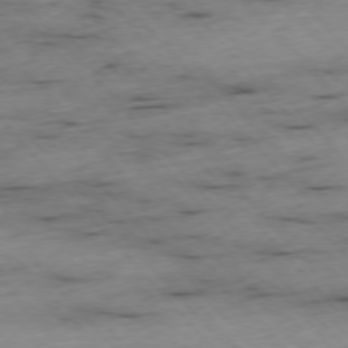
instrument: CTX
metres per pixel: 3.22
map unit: Ap
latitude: -76.2739
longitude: -90.0444
